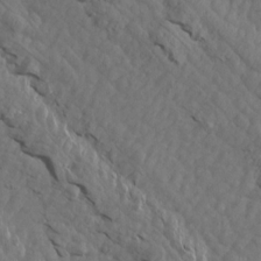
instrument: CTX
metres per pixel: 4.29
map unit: Aa
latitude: 14.7813
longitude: -142.8191
